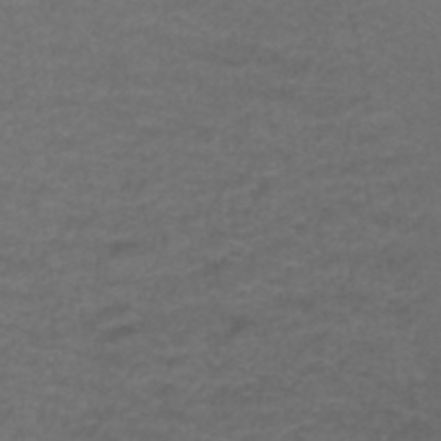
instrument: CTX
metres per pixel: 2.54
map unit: ANa
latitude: 39.5938
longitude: 23.6344
